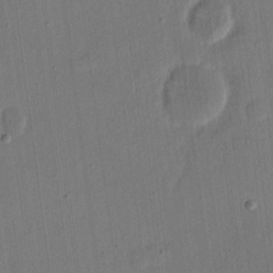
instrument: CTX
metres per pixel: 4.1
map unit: eHh
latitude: 15.8773
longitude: -69.4238
